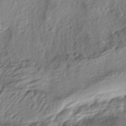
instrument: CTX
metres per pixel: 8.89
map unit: lAa
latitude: -4.8597
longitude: -123.1403
